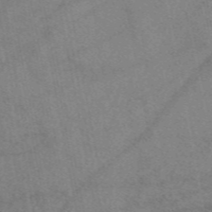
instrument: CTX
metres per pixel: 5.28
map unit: eAb
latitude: 48.3467
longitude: 110.4440
